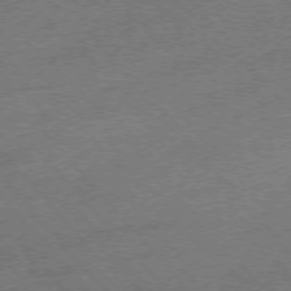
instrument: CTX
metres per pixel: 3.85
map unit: Hpe
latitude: -76.0094
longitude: -11.4427
